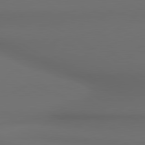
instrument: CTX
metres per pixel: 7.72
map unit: lApd
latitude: 80.6301
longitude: 155.3321
